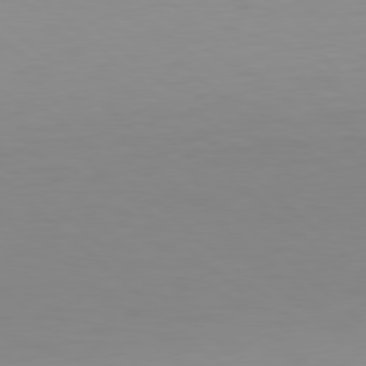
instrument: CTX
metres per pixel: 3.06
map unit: Hpe
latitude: 78.4601
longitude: -168.2901
